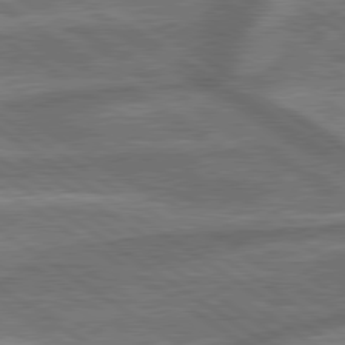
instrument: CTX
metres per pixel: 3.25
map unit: lApd
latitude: 79.5560
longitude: -171.9339
